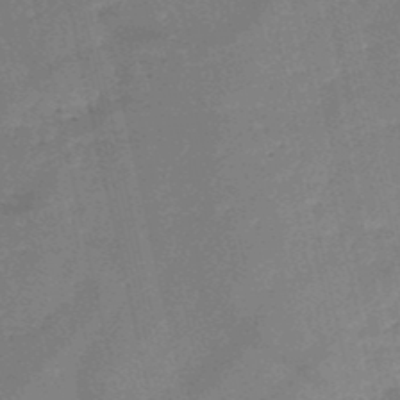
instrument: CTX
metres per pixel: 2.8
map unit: HNb
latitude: -50.4251
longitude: -41.2725
